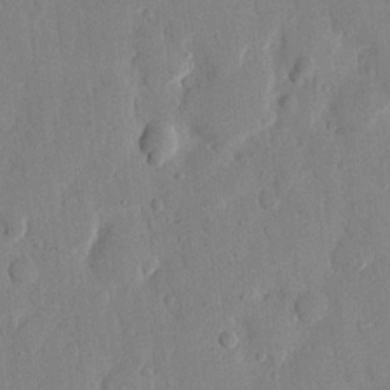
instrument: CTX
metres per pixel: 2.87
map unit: eHh
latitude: 12.2901
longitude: -68.1578
